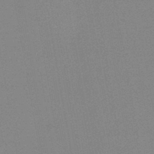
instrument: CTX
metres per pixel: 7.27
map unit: HNb
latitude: -44.8786
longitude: -40.4223
